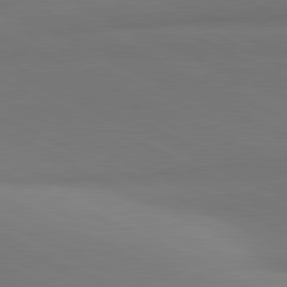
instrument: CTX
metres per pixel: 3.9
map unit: lApd
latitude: 81.4426
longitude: 145.1809
